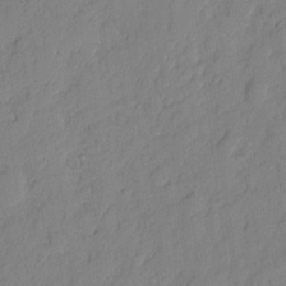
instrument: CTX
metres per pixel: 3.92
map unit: eHh
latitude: 5.9528
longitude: -75.8961
